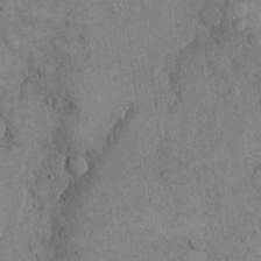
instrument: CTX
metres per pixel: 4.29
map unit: eHh
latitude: 14.4979
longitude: -67.9906
